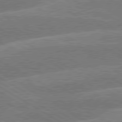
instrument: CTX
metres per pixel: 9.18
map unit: lApd
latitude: 79.8584
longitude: -133.7072
